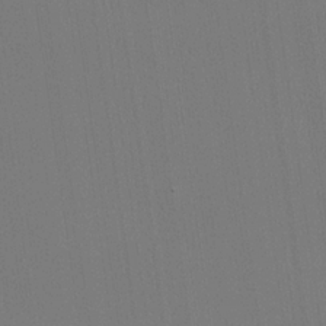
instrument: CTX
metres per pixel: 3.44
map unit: lHvf
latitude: 22.4034
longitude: 142.2172
